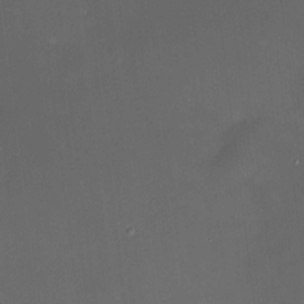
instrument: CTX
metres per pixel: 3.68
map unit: HNhu
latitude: 8.5546
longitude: 9.9556
